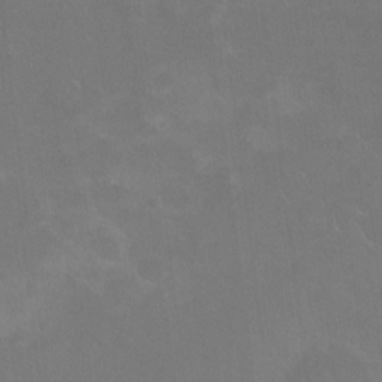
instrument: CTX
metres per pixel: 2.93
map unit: Nhu
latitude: -11.3888
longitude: -40.5545
